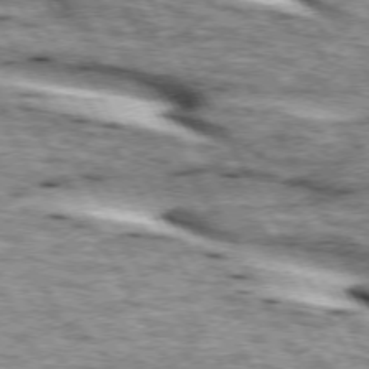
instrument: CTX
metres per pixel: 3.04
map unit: lApd
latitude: 73.5749
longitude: -55.7072
